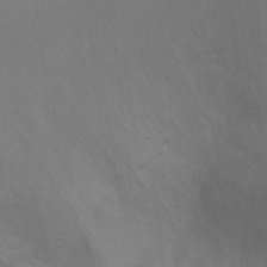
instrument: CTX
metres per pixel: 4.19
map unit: Ht
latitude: -5.5210
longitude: -25.1592
